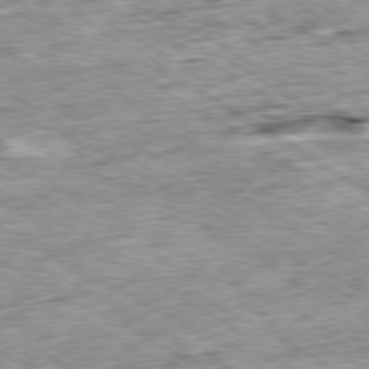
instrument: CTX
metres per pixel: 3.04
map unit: Ap
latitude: -80.2740
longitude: -89.0837
